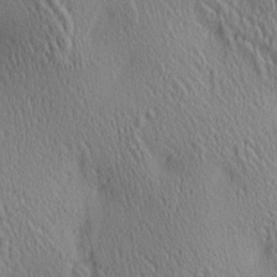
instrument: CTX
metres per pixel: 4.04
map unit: lAa
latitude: 5.0080
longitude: -117.3104
